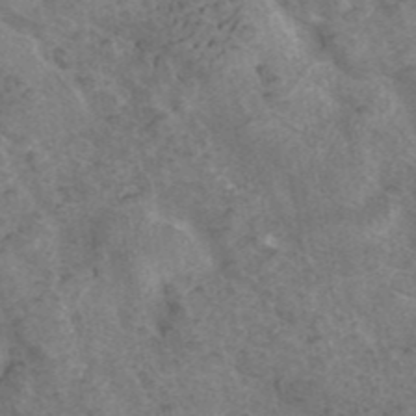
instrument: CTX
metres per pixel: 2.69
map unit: ANa
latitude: 42.9325
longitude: 16.6519
